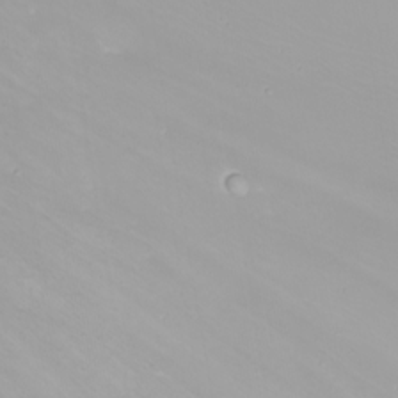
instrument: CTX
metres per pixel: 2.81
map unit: Nhu
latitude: -8.6329
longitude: -80.8002
